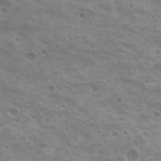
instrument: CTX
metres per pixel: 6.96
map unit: Hto
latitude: 20.2334
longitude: -31.9717
